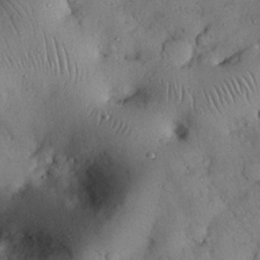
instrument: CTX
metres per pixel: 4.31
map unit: Nhu
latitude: 28.3467
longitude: -70.8569
